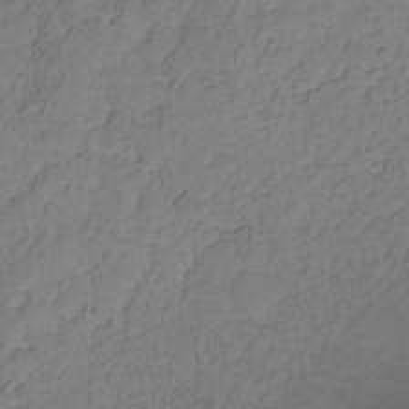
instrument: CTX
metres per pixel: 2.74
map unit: Hve
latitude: -33.8423
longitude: 92.0472
